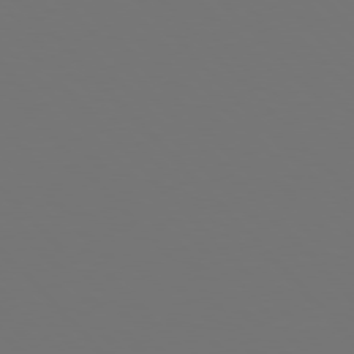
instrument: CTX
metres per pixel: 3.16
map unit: Hpe
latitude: 78.1011
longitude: -166.2333
